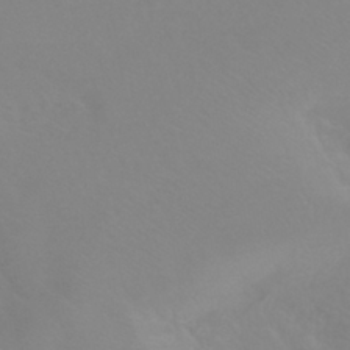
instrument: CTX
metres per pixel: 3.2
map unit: HNhu
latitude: -40.9542
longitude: 93.5777
